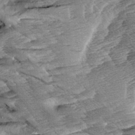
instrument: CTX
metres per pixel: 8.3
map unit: Aa
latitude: 8.3467
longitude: -134.1577
